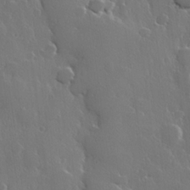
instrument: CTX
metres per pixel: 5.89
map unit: Hve
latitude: 23.0080
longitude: 147.6722
